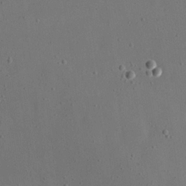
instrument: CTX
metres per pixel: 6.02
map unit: eHh
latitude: 19.2915
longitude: -68.6113
